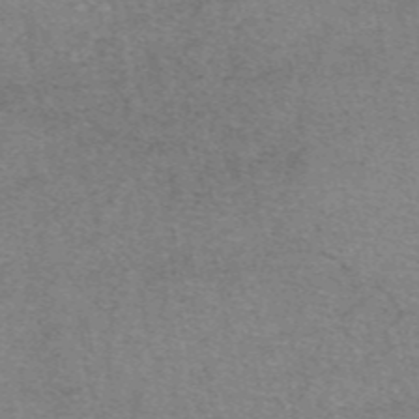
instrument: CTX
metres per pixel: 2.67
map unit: eAb
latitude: 47.8962
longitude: 103.1053
